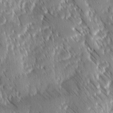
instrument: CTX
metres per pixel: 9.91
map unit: Ave
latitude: 8.8191
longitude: -104.5357
